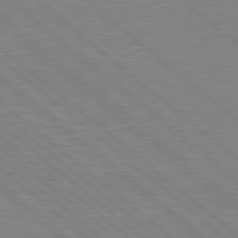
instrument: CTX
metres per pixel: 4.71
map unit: Hpe
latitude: 78.3279
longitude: -123.5938
